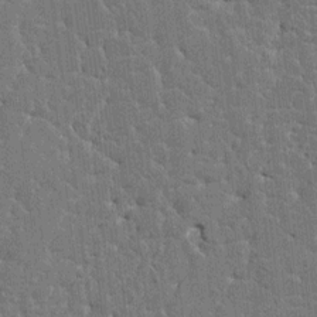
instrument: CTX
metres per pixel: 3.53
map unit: HNhu
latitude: 6.6301
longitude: -5.4237
